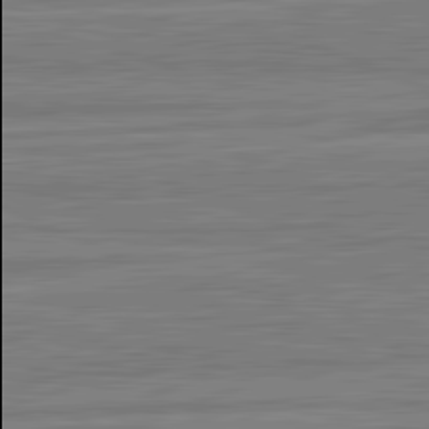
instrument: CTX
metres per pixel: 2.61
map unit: lApd
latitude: 82.8380
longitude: 178.0094
